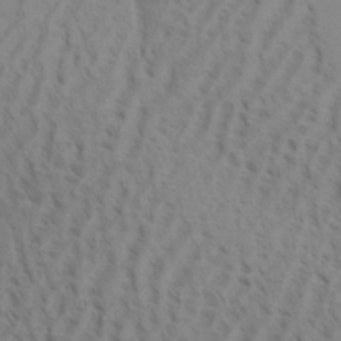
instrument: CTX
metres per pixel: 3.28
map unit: Aa
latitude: 30.8191
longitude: -140.2900
